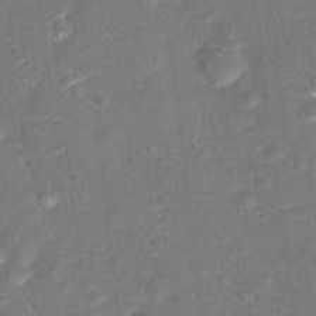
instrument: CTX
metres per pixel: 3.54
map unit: Hto
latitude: 17.3671
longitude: -42.4601
